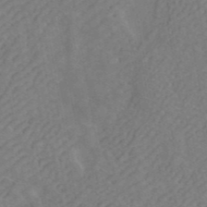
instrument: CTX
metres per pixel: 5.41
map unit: ANa
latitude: 43.0836
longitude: 17.0109
